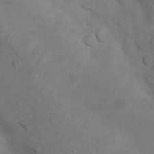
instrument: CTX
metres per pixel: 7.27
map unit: Nhu
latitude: 8.6302
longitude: -24.4412
